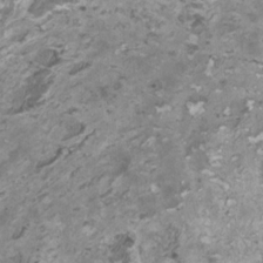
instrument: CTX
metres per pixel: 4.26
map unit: HNhu
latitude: 1.2348
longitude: -0.6868
